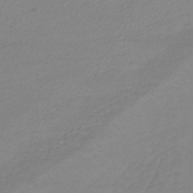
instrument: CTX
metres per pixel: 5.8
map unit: lHb
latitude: -40.5385
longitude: 69.9178
